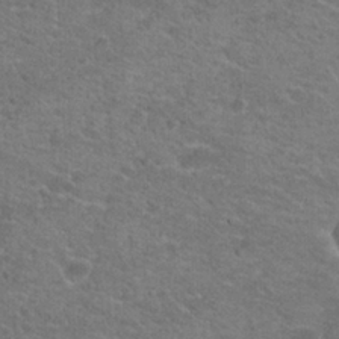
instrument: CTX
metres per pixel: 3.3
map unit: Hto
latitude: 21.6127
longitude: -43.8206
